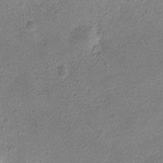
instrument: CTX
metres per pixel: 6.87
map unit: Ht
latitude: -7.3887
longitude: -21.2348
